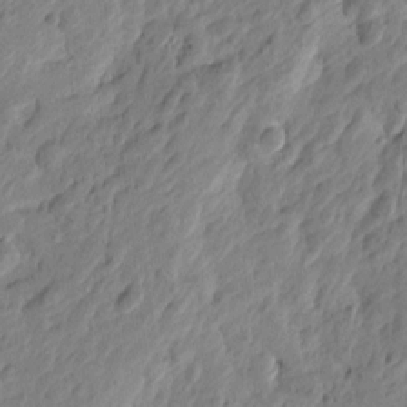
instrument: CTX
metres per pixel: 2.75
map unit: Htu
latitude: -4.6329
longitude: 179.8989
